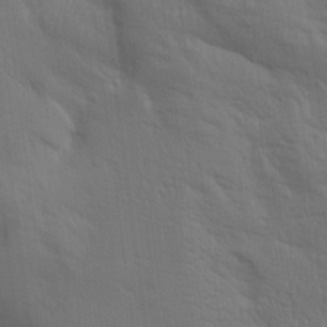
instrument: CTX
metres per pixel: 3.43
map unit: Aa
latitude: 15.0648
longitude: -147.3482
